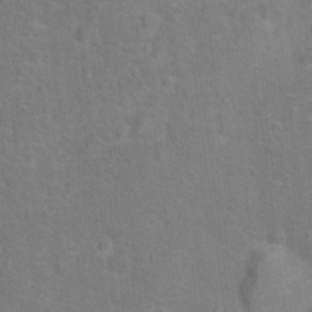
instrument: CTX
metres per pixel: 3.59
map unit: Hto
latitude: 15.2726
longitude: -41.7260
